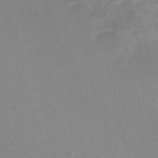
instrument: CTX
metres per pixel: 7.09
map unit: Nve
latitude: -57.8422
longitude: 58.8219
